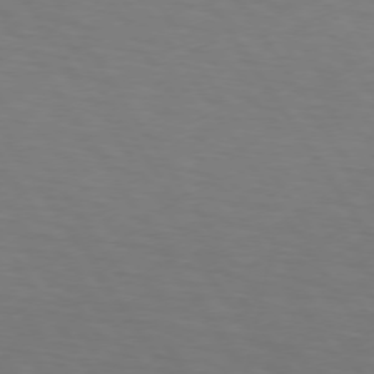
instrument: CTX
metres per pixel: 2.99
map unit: lApd
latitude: 73.5749
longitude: -75.3860
